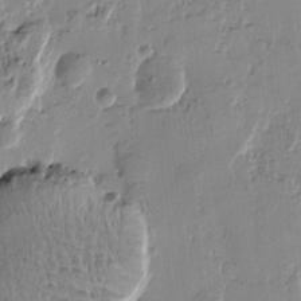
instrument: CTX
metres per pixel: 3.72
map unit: Htu
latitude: -0.5574
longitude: -177.5371
